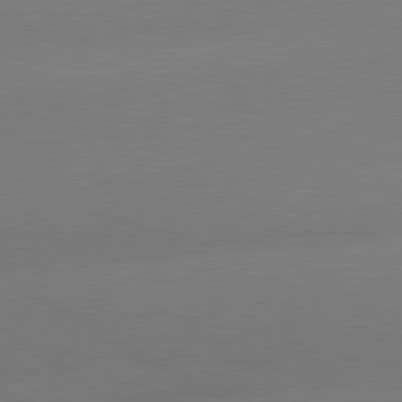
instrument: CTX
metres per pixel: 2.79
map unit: lApd
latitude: 80.5168
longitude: -149.9339
